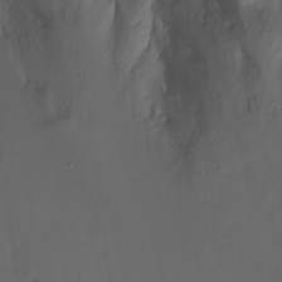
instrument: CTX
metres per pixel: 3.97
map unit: Ht
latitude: 1.0458
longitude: -36.5168
